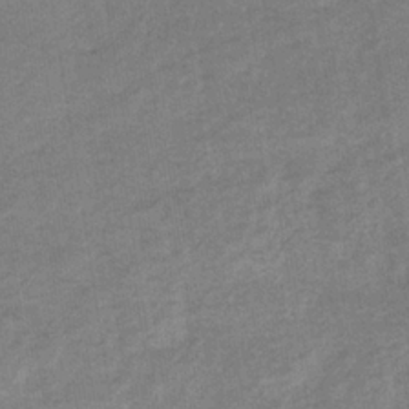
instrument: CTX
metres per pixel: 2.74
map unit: eHb
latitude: -35.3510
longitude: 77.3699
